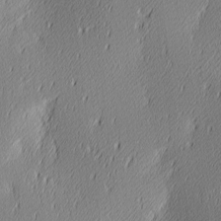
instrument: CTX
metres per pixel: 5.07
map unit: Ave
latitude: 3.0836
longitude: -113.4615
